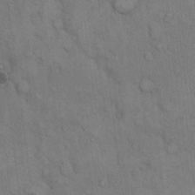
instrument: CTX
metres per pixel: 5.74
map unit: Hto
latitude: 10.1578
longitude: -61.3859
